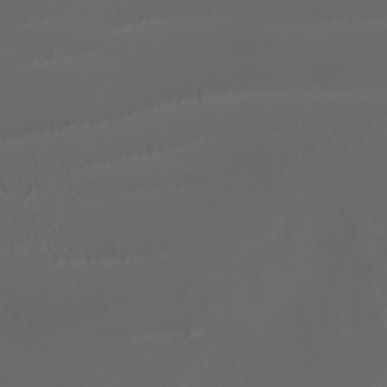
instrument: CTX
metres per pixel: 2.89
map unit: Nhu
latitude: -4.5951
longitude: -73.0081
